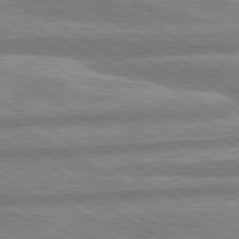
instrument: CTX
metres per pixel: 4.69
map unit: lApd
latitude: 80.4034
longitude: -165.8205
